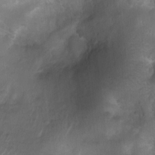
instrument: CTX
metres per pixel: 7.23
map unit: Ht
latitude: 4.0255
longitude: -21.5938
